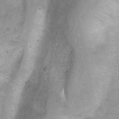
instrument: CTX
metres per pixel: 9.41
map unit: Ht
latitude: 0.6301
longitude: -45.9150
